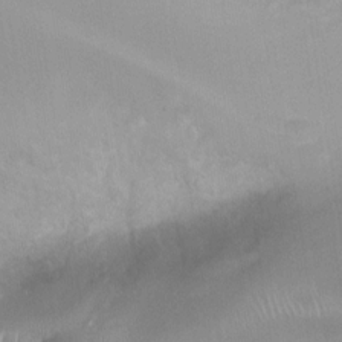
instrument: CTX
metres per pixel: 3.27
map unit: Ht
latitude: -1.1432
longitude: -20.0255
